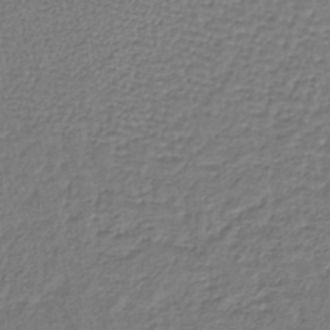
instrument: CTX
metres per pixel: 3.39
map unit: lHb
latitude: -38.7841
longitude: 62.0283
